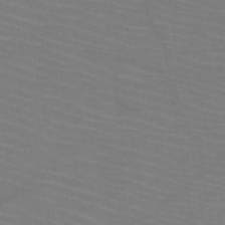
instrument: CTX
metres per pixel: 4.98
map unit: HNb
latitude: -50.4251
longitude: -44.8947
